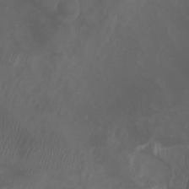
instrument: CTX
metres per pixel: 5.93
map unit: Htu
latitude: -4.8786
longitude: -75.8205
